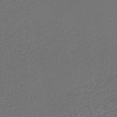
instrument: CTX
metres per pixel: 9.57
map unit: lHb
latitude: -39.8234
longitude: 63.7666
